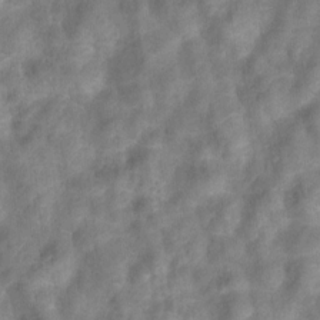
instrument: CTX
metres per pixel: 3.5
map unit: Hto
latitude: 6.5924
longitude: -31.7828
